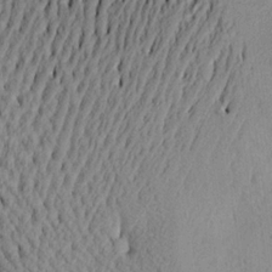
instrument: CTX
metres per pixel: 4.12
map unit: Aa
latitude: 21.3860
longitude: -147.8962
